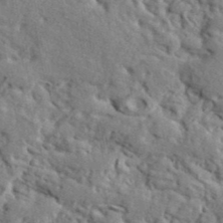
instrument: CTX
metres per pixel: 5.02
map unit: lHvf
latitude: 41.7638
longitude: -88.8947
